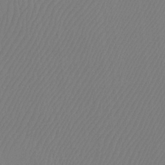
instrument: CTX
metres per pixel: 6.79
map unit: Htu
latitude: -12.5385
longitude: -46.6113
